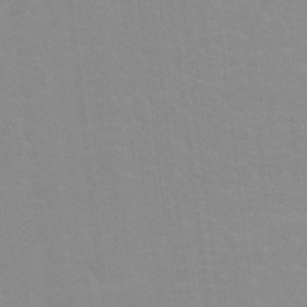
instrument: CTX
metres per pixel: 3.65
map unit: Ht
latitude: 2.6679
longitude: -33.8205
